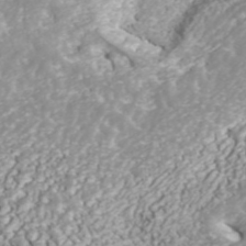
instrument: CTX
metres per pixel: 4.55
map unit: ANa
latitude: 42.3467
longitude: 28.9164
